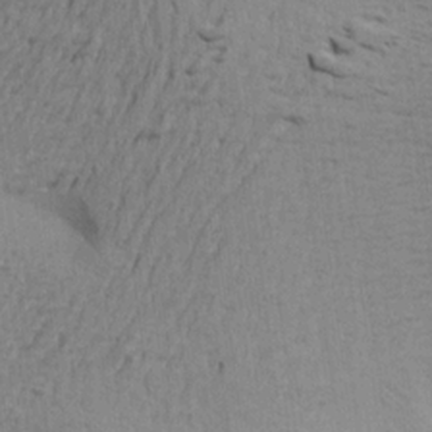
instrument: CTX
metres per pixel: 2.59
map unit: Aa
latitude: 20.8191
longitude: -149.1781
